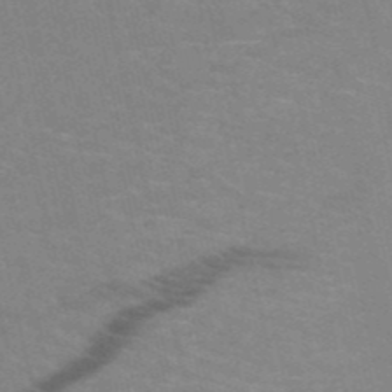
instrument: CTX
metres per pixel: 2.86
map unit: HNb
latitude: -52.1416
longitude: -43.8017
